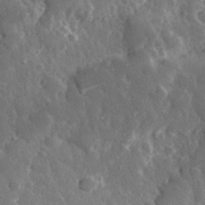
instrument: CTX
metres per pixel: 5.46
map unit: eHh
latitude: 32.5924
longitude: -80.4979
